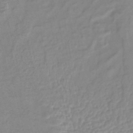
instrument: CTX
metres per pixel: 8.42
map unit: lHb
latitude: -41.0486
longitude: 76.4440
